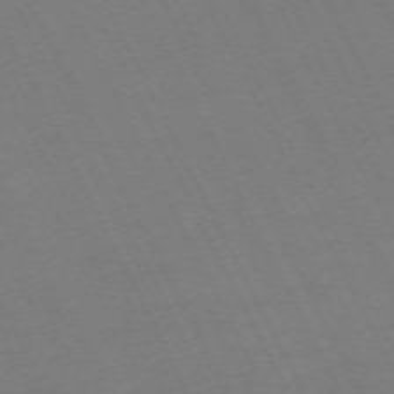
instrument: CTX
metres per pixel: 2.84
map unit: Hpe
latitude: -70.7652
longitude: 16.2929
